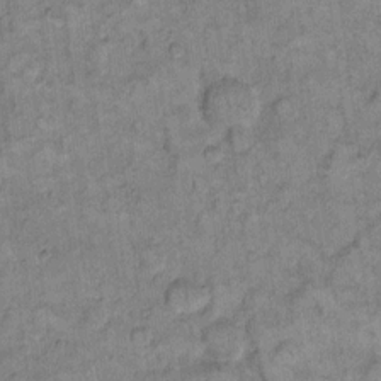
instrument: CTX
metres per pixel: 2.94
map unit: eHh
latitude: 12.6113
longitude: -65.1025
